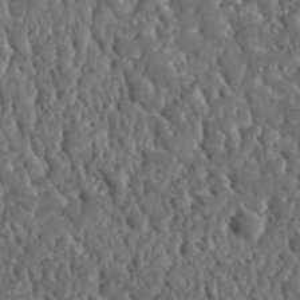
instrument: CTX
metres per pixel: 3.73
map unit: lHvf
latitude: 35.3859
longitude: -87.4426
